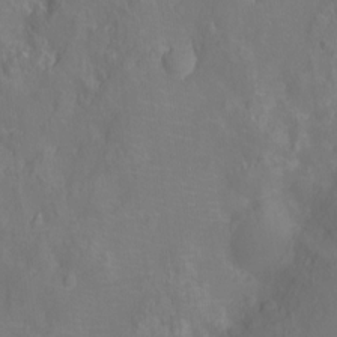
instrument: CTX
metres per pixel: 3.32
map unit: Nhu
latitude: -13.3510
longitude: -24.6490
